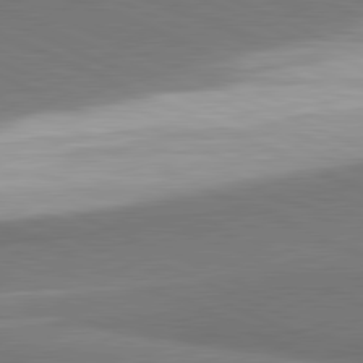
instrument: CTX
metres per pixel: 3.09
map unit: lApd
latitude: 81.4237
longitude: 161.0864
